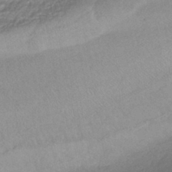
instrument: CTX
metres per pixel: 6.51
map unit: HNhu
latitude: -45.1431
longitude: 94.2361
